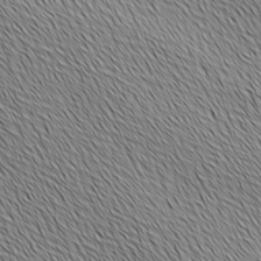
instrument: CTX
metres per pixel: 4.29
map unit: Ave
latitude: 2.1578
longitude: -114.5356
